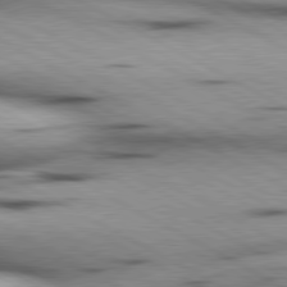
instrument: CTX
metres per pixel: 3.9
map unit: lApd
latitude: 80.4034
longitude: 156.7085
